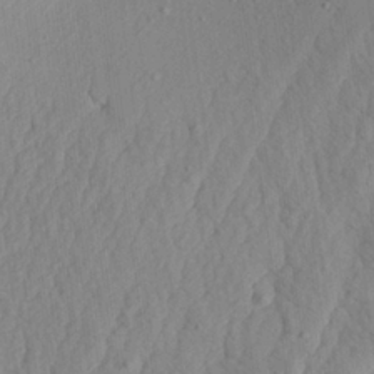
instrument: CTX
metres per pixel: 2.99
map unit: Aa
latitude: 21.0459
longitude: -142.9514
